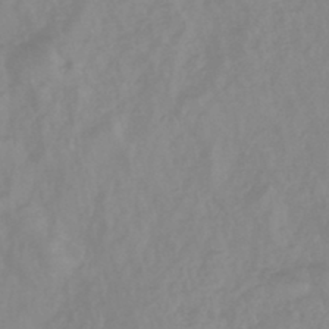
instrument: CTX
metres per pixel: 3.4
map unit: eHb
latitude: -45.5021
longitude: 84.8408
